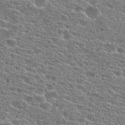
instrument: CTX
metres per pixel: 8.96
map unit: Hto
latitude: 25.8772
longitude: -47.4994
